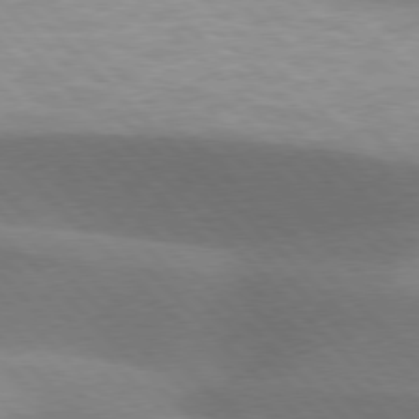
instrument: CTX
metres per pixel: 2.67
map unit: lApd
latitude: 77.2537
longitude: -50.8947
